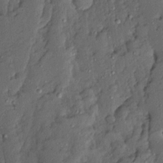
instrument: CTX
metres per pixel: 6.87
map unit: Ave
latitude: 13.5938
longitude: -134.8002
